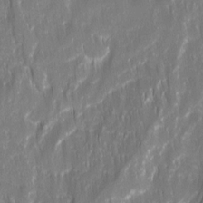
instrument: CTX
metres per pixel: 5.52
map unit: Ave
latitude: 15.3293
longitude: -134.8002
